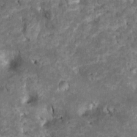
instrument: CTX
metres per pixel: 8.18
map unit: Htu
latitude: -7.4265
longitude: 145.5966
